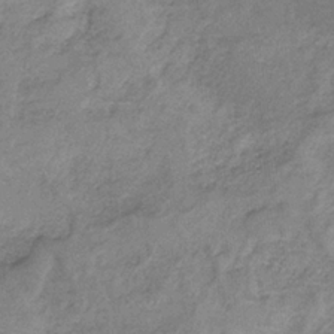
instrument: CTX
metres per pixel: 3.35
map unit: HNb
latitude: -33.3699
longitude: 59.1620
